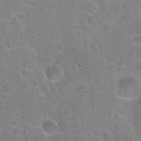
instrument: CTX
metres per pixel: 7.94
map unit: Hto
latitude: 22.3845
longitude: -51.3670
